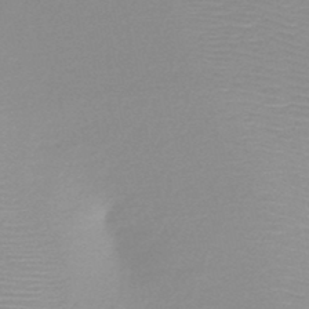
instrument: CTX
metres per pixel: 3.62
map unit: HNb
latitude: -48.3873
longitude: -43.9339
